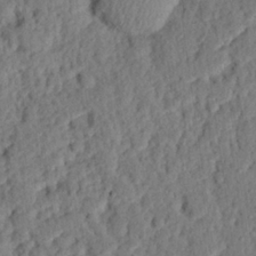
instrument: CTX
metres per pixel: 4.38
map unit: eHh
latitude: 25.4048
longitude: -78.9514
